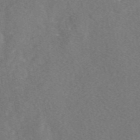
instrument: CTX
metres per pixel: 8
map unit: eAb
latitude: 48.2145
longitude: 118.8597
